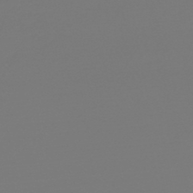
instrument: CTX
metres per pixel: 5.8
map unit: lHb
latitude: -46.4440
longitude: 74.7464
